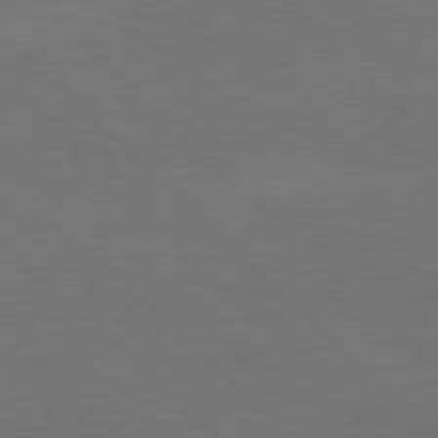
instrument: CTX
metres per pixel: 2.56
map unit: Ap
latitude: -78.1228
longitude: -87.0080
